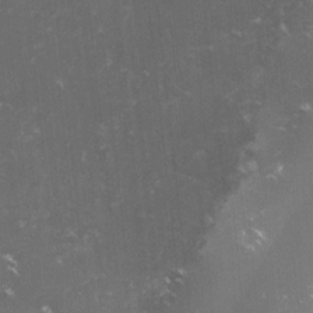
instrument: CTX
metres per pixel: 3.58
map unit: lHvf
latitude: -15.4266
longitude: -101.5371
